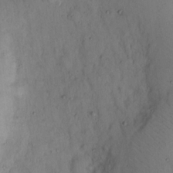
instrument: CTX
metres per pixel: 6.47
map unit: eHh
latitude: 12.9892
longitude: -61.9717
